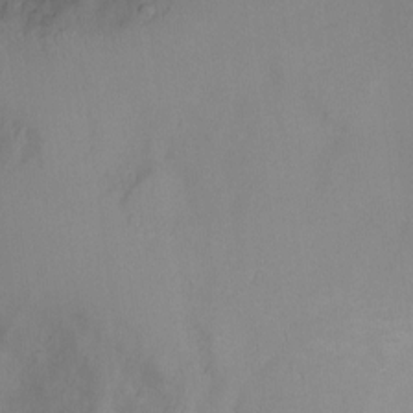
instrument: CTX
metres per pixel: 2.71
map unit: Ht
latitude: -4.4251
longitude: -19.6882
